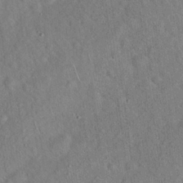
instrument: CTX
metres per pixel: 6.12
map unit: Hto
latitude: 17.8961
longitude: -52.4979
